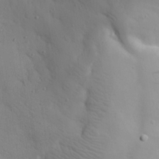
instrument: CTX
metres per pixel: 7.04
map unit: eHh
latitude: 26.0822
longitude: -75.1781
